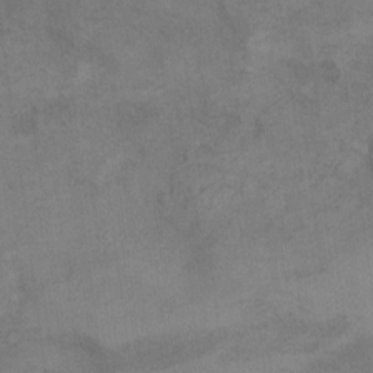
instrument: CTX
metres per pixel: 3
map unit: Nhu
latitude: 9.6505
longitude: -25.3859
